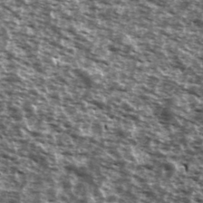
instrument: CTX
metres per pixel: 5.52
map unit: Ave
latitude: 40.1010
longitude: -108.7246
